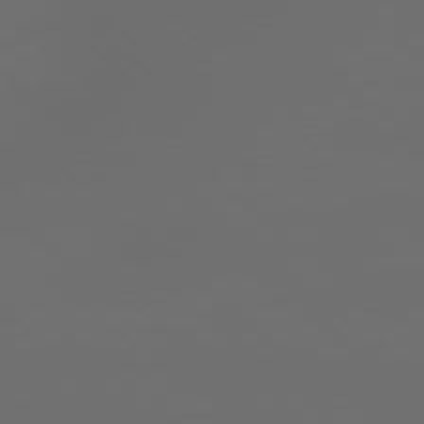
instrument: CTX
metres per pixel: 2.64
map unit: Hpe
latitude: 78.5735
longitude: -173.8772
